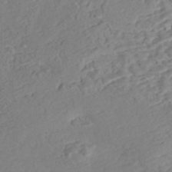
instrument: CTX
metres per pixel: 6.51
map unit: Nhe
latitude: -47.7666
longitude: -172.0822
